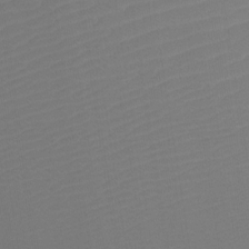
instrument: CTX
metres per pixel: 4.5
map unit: Nhu
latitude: -13.1431
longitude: -63.7261
